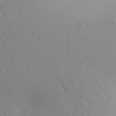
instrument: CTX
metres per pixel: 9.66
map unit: Aa
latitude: 25.8394
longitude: -148.2900
